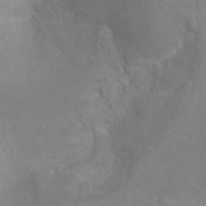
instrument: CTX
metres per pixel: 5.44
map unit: Ht
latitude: -1.7856
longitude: -32.5546
